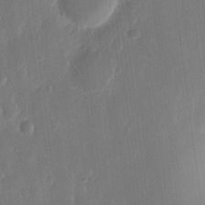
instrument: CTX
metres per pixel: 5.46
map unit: eHh
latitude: 13.3104
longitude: -70.6679
